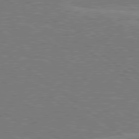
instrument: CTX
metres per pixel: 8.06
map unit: lApd
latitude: 79.0459
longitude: -160.9513
